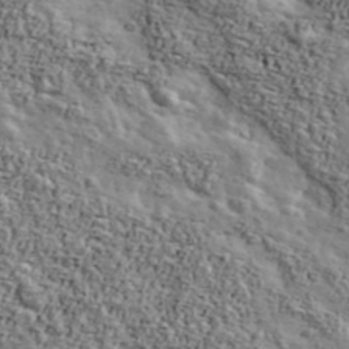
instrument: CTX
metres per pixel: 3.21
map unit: Ave
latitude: 42.9703
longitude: -111.0081
